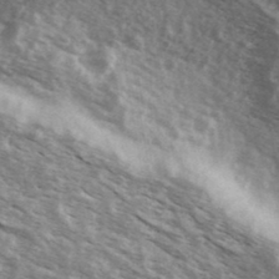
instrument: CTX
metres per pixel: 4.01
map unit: Ave
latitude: 39.8205
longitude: -109.2348
